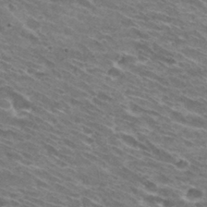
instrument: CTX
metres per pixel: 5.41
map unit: Hto
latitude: 30.7625
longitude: -43.8206
